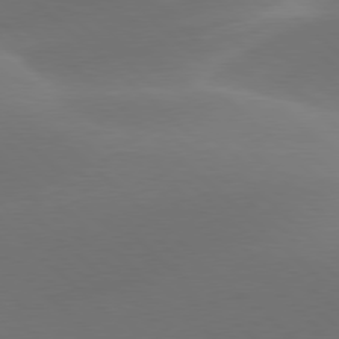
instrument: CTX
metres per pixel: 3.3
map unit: lApd
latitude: 78.2523
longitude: -50.2900
